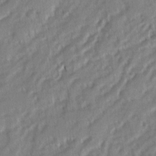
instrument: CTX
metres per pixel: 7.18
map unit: Ave
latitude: 1.8394
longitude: -110.1011
